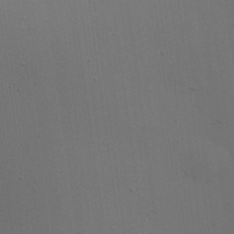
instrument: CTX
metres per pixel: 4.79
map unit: eHh
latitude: 24.9324
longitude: -71.5182
